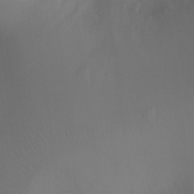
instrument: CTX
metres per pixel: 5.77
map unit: Ht
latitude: -3.6721
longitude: -25.2537
